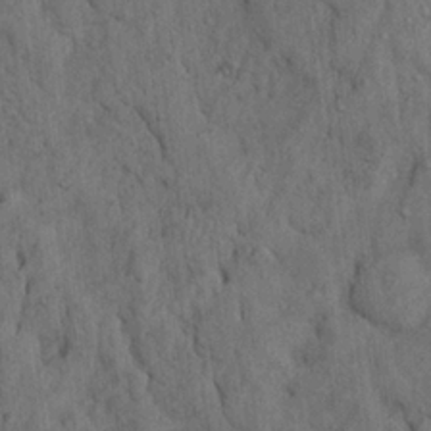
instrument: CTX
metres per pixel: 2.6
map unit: Ave
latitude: 23.5938
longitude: -134.4034
